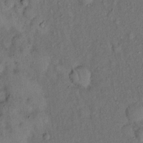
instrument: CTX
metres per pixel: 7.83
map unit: eHh
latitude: 16.2523
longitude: -62.2712
